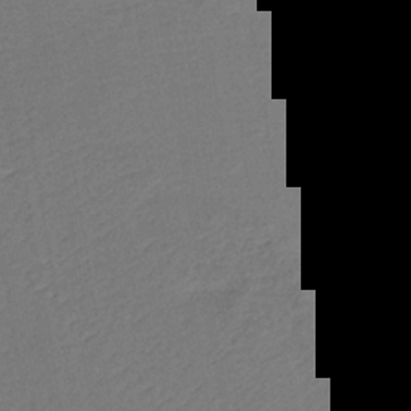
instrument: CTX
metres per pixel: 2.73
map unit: lHb
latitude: -35.3699
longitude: 64.9164
